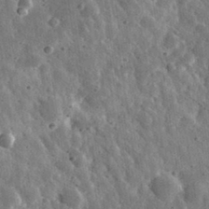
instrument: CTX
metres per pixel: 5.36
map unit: eHh
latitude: 33.5371
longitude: -79.4238
